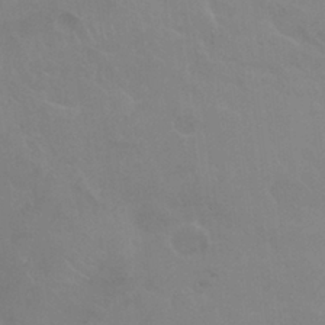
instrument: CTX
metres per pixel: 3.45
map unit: Nhu
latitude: 27.1970
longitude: -54.1011
